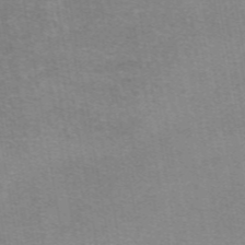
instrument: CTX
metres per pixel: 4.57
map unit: eAb
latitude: 48.9136
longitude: 105.6155
